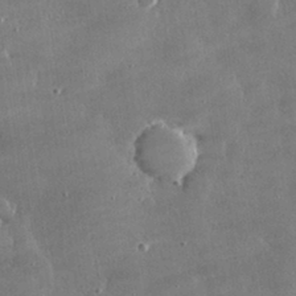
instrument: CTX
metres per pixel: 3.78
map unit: lHvf
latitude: 30.7247
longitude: -93.1781
